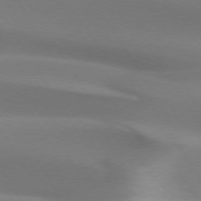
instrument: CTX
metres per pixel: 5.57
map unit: lApd
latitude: 74.1389
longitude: -50.1200
